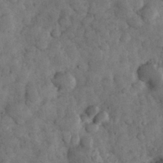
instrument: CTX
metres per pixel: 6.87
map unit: eHh
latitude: 32.4034
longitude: -69.3482
